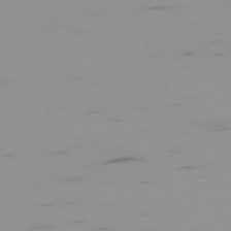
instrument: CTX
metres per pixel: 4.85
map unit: Ap
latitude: -75.2565
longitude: -67.6693
